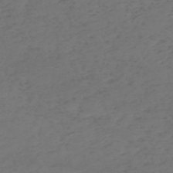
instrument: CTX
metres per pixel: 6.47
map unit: HNb
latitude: -55.2187
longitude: -44.1578
